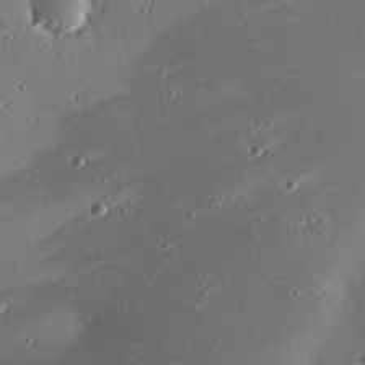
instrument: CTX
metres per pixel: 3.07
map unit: eHh
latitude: 25.3481
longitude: -89.8962
